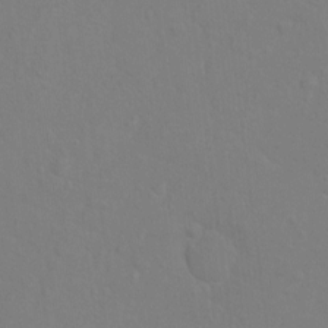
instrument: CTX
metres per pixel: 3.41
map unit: Hto
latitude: -6.1039
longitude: -35.3292
